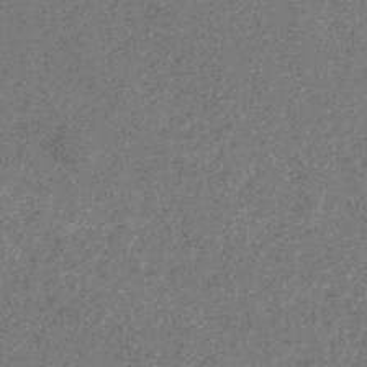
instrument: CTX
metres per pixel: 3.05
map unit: eHb
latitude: -31.8989
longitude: 69.5777
